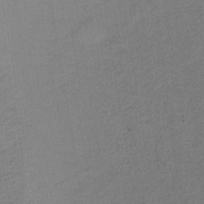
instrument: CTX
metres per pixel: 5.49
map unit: lHb
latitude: -38.4818
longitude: 71.5966
